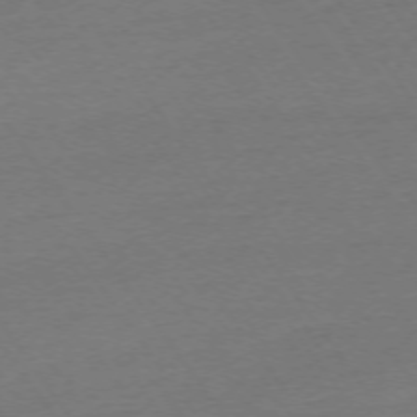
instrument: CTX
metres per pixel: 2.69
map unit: Ap
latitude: -74.0850
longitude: -83.5560
